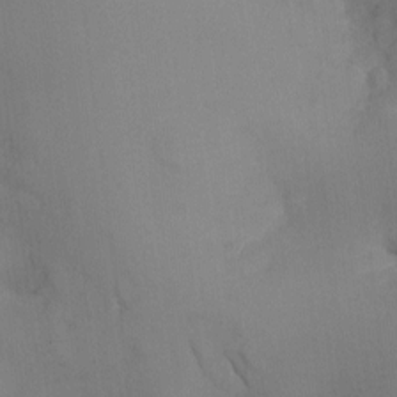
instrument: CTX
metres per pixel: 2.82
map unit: Nhu
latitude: -10.5196
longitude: -36.5168
